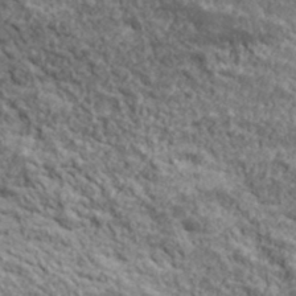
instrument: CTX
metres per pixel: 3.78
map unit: lHvf
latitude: 38.9136
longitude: -89.0648
